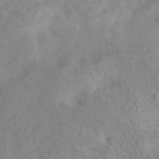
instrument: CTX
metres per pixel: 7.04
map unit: eAb
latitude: 42.4601
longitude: 103.8045
